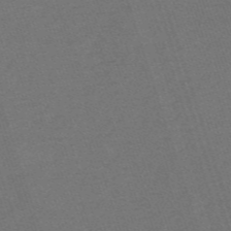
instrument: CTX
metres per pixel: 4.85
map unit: HNb
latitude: -55.9556
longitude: -44.5923
